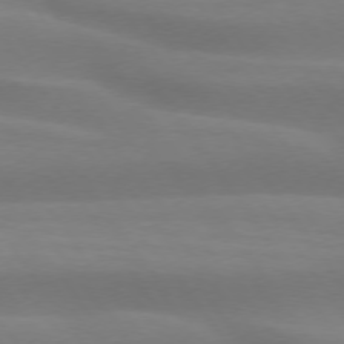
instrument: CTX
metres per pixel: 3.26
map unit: lApd
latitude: 74.2523
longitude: -48.6679
